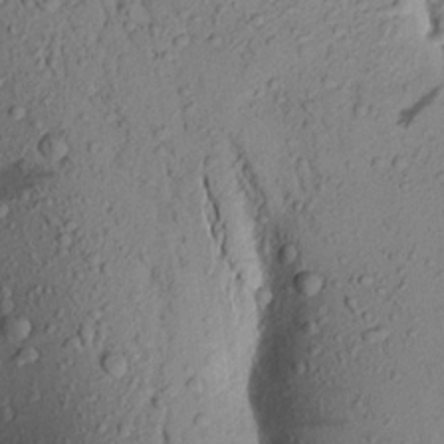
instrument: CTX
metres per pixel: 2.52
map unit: Aa
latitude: 19.5560
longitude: -148.7057
